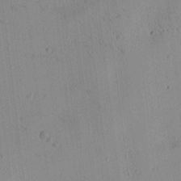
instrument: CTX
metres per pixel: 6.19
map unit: Htu
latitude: -4.5762
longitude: 172.7085
